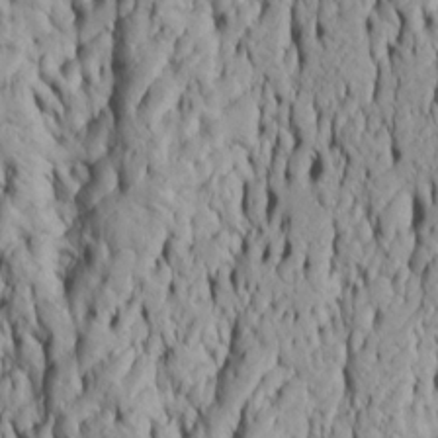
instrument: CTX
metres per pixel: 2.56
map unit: Htu
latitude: -5.4643
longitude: 152.3117
